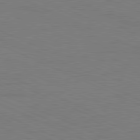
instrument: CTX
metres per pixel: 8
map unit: Ap
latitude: -82.1984
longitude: -70.6301
